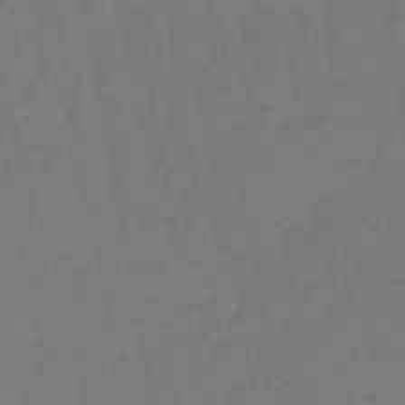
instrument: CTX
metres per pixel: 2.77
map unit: eHb
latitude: -47.0675
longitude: 82.1795
